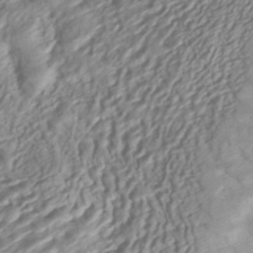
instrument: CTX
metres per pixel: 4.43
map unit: ANa
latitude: -42.2739
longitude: 109.4832
